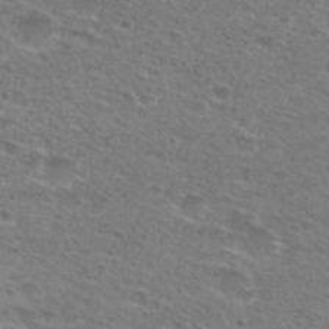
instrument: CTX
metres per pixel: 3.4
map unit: Hto
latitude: 28.2900
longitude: -47.4616
